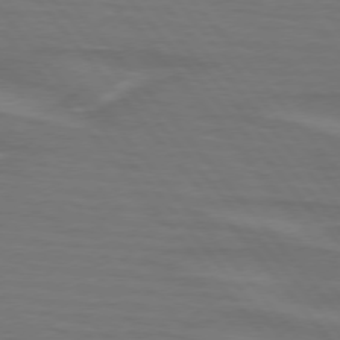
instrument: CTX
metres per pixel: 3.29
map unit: lApd
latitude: 75.2726
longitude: -80.7057
